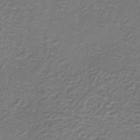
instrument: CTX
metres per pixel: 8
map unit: HNb
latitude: -32.6519
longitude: 58.3306
